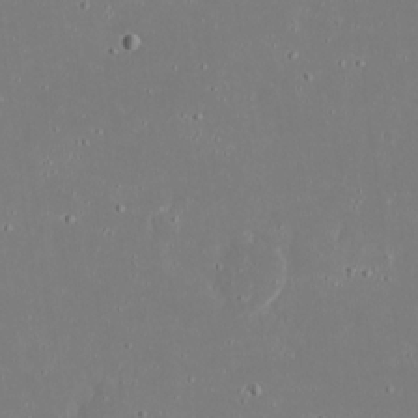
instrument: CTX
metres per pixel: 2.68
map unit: eHh
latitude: 19.6316
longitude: -72.5546
